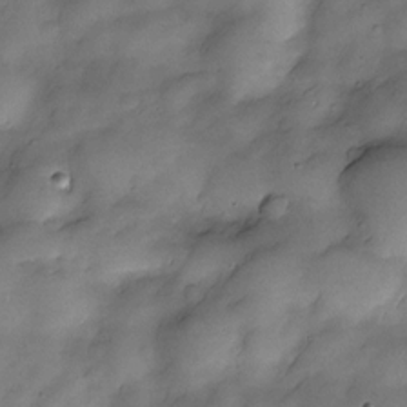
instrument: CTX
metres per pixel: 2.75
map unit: Nve
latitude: -26.0661
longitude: -148.6679
